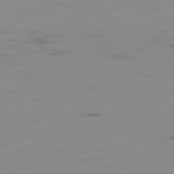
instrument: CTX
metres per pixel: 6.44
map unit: Hpe
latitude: -78.9352
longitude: 15.9745
